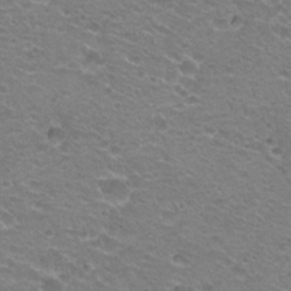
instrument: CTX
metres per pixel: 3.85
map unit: Hto
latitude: 21.4994
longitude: -32.6302
